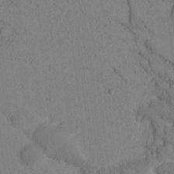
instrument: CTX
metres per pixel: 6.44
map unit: Htu
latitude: -1.1620
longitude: 172.7274
